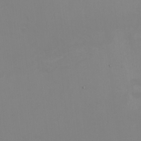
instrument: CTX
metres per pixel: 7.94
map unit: eHh
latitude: -2.0661
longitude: -74.7813
